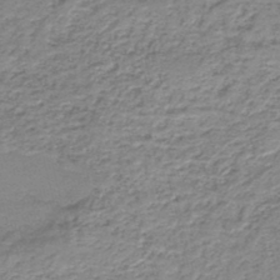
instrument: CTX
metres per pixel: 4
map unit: HNb
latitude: -44.0094
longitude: 50.9353
